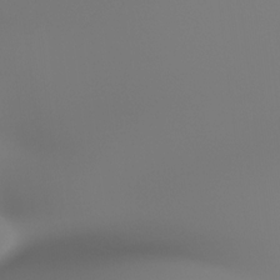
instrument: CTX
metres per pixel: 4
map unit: Ht
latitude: -16.5007
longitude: -47.1215
